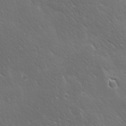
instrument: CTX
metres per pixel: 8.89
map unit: Ave
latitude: 19.9717
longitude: -137.8961
